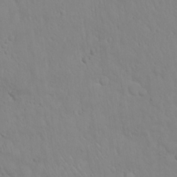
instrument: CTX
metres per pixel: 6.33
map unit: Hto
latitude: 17.4237
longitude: -58.8569
